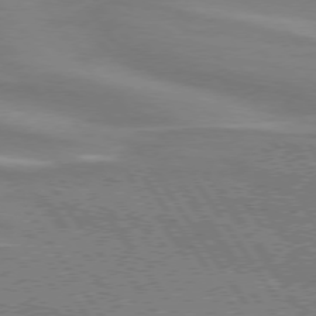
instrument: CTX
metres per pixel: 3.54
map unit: lApd
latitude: 74.8569
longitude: -80.0822
